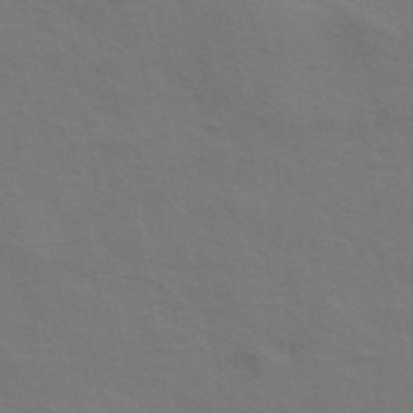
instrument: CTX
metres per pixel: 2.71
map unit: ANa
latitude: 44.1011
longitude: 29.1809
